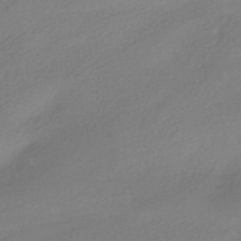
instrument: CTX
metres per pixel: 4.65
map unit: HNhu
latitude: -40.5574
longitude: 95.6533
